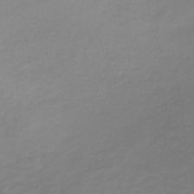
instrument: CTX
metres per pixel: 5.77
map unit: HNb
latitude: -33.3132
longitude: 60.8408
